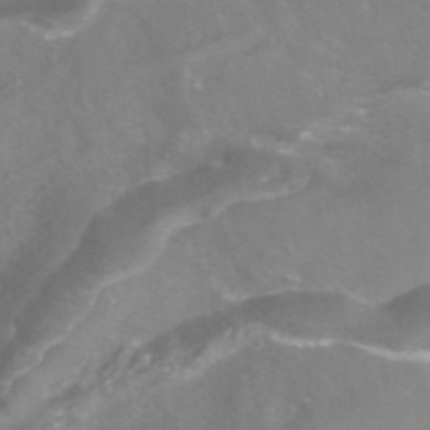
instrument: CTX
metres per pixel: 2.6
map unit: ANa
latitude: -38.4629
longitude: 97.2754
